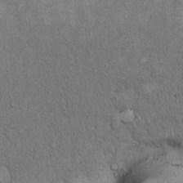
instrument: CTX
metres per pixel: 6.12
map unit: Hto
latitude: 18.0822
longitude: -61.1025
